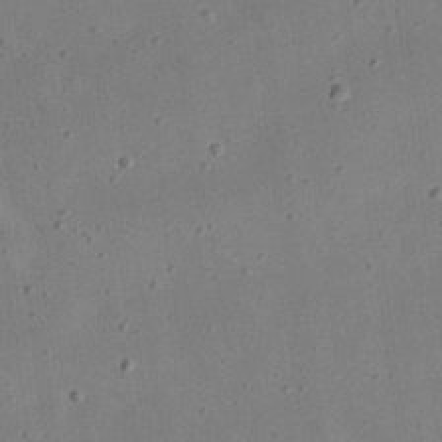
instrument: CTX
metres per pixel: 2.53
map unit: eHh
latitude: 24.5545
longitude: -68.8380
